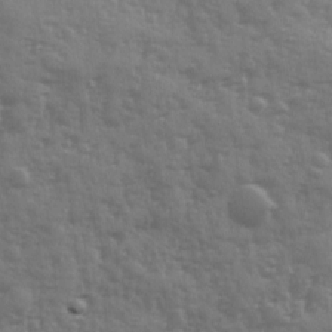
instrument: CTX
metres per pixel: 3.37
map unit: Ave
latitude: 12.4223
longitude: -103.5182
